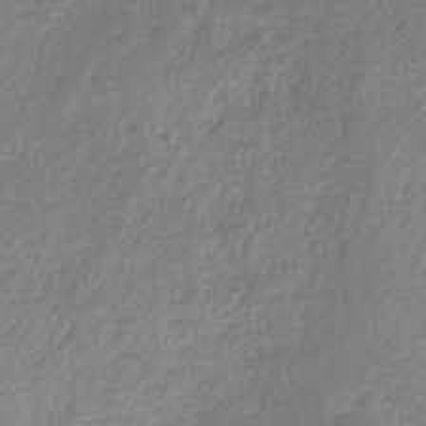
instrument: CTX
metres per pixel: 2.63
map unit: HNb
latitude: -34.6707
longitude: 55.4455
